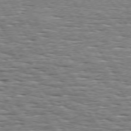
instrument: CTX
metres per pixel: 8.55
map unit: Hpe
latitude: 74.2523
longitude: -137.6694
